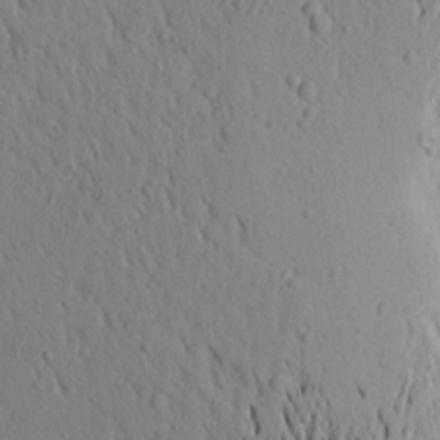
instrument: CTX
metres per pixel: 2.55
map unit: Aa
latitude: 18.3845
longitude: -148.4223
